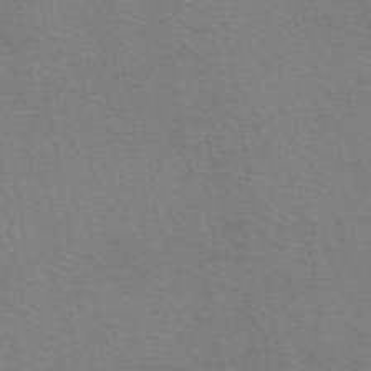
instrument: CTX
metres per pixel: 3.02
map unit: eAb
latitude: 50.1955
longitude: 105.5399
